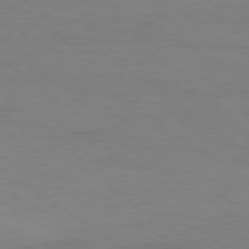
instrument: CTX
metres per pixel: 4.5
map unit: Ap
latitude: -78.5384
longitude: -75.1592
